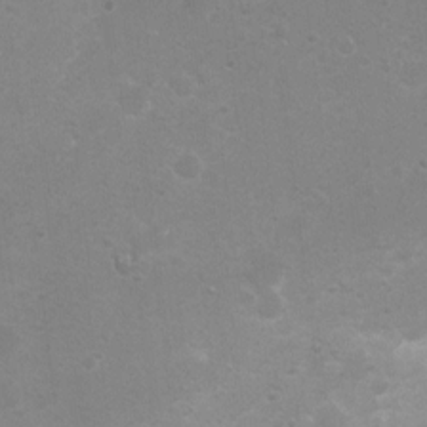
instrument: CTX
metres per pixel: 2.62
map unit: Nhu
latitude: 3.5938
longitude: -26.0822
